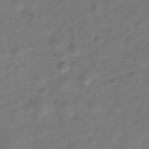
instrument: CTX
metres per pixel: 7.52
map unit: Hve
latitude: -30.3684
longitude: 92.5196
